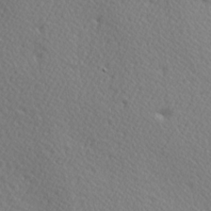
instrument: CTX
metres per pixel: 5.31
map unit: Hve
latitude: 3.3292
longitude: -124.3089
